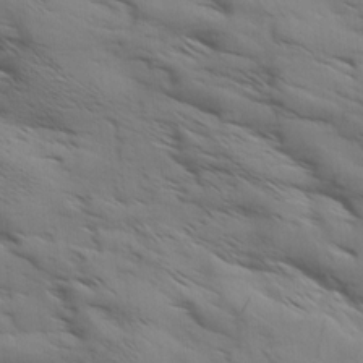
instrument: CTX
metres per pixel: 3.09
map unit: Aa
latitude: 9.4804
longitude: -140.8946
